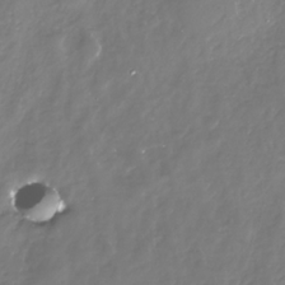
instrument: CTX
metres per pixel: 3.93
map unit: Nhe
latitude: -33.3132
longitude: -88.8380
